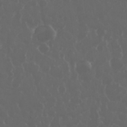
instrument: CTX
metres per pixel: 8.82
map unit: eHh
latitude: 33.8205
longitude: -59.2915
